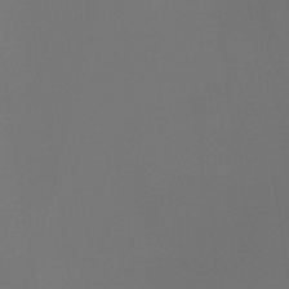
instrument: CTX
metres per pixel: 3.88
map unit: eHb
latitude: -32.0850
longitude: 71.8800
